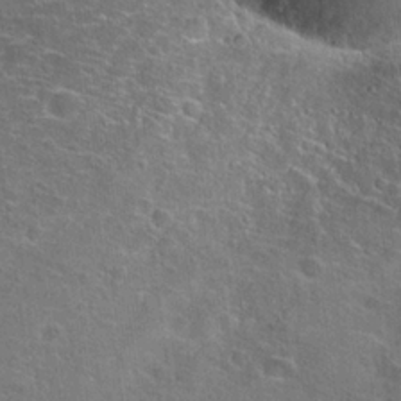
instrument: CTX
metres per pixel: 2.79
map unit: Hto
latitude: 22.2900
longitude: -45.6505
